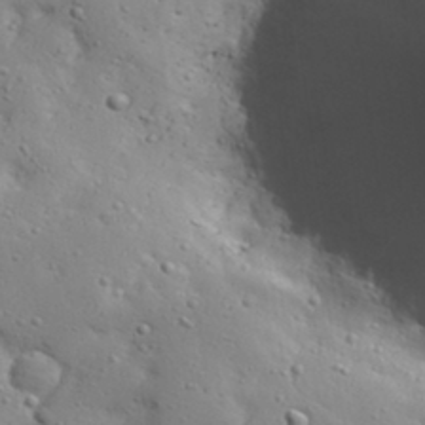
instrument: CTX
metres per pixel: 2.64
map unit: Aa
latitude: 32.2334
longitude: -132.8569
